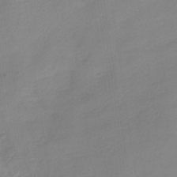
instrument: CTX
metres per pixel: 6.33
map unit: HNb
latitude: -31.6533
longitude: 60.0850
